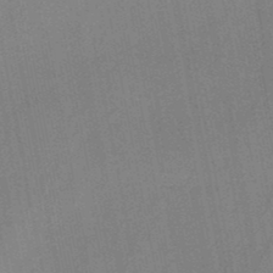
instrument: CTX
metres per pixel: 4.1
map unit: HNb
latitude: -48.0094
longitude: -40.0444
